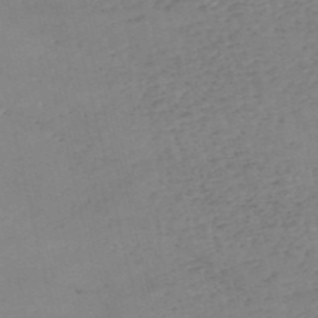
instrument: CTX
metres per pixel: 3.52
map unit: eHh
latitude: -55.5777
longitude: -90.3845
